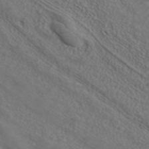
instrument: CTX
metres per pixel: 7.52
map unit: ANa
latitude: 40.1766
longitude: 24.1228
